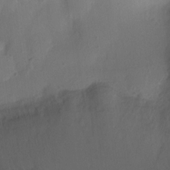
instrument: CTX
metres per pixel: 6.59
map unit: Ht
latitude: -10.7085
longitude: -34.2900
